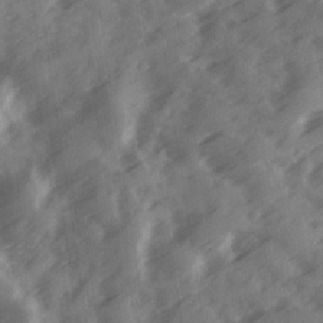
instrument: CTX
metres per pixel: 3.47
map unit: Ave
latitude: 19.2915
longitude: -131.3671
